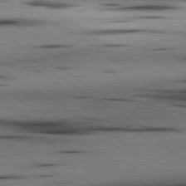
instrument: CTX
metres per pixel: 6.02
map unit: lApd
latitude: 80.4601
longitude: 161.5399
